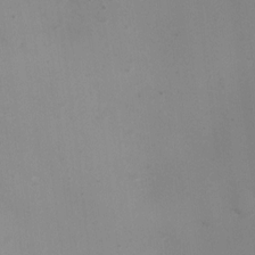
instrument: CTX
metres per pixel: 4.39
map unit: Ht
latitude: 2.1955
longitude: -26.1011
